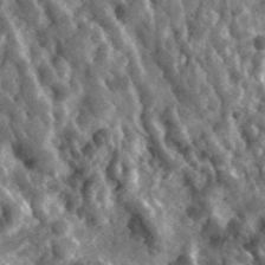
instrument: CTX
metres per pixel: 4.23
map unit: lHvf
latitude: 35.8772
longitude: -87.7449
